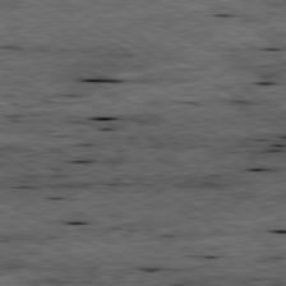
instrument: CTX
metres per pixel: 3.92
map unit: Ap
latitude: -80.7086
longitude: -88.4790
